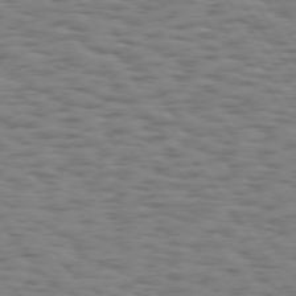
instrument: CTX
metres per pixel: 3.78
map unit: Hpe
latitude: 74.2334
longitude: -132.6679
